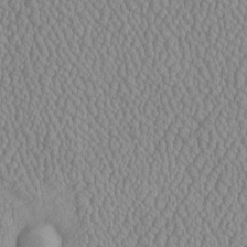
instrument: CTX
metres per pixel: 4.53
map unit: Htu
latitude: -6.6140
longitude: 156.3117
